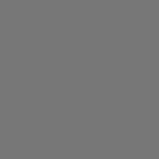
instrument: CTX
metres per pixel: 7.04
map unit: Hpe
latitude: 77.5182
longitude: -177.6505
